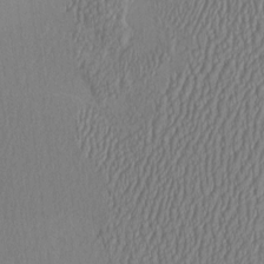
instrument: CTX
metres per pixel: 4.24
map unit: HNhu
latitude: -1.8612
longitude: 13.1431
